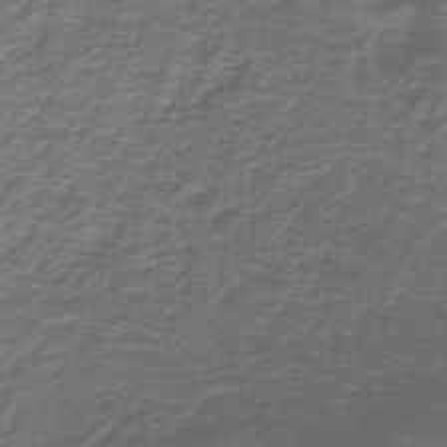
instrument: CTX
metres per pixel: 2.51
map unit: lHb
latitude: -42.6518
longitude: 55.5210
